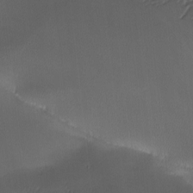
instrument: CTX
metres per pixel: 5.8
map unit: Ave
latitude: -10.6519
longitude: -122.1956
